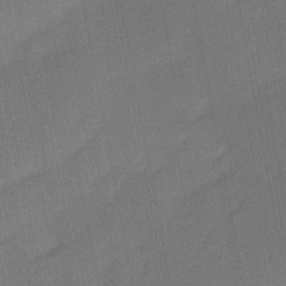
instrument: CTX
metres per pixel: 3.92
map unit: Ave
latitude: -0.2551
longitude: -114.0822
